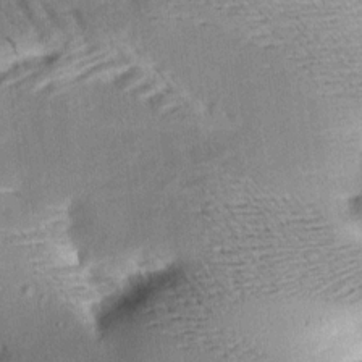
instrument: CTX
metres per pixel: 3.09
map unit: Aa
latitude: 10.1767
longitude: -142.0633
